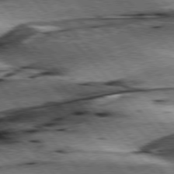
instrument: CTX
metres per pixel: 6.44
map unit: lApd
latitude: 76.6112
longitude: -71.8772
